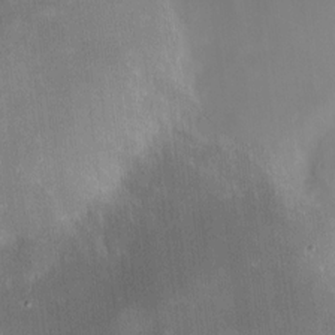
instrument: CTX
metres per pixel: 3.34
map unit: HNhu
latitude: 9.2159
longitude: 13.3888
